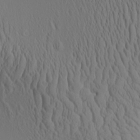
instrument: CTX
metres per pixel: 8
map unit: Aa
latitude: 9.7639
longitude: -129.4993
